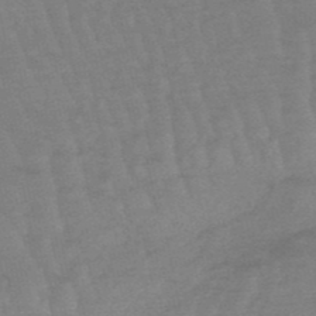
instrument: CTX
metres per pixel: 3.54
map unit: lHb
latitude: -49.0676
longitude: 83.2754
